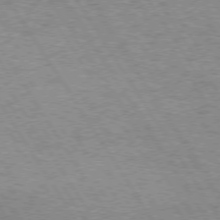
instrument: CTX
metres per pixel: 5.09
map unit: Hpe
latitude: 73.7450
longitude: -130.4223
